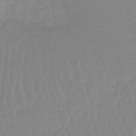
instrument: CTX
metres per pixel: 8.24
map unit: lHb
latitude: -44.2173
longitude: 63.7855
